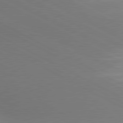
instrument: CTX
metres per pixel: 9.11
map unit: lApd
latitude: 80.5924
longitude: 134.5574
